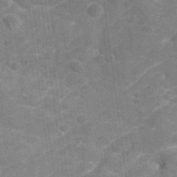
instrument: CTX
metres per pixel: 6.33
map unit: Nhu
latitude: -21.4265
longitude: -55.9528
